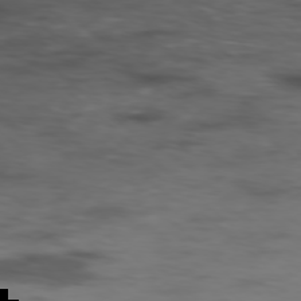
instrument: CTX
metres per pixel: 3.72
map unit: Hpe
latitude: -78.6707
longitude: 14.9353
